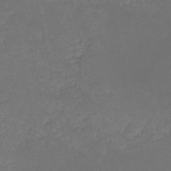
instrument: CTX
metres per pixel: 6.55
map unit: HNb
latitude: -46.0661
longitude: -47.3482
